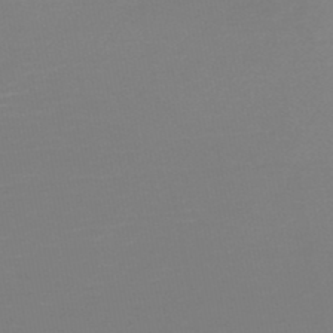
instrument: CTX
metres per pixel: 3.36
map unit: HNb
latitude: -47.4832
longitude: -43.3482
